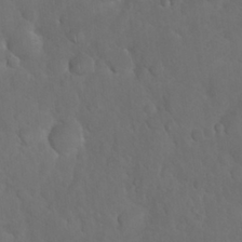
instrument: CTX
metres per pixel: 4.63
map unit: Nhu
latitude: 27.0459
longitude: -65.0647
